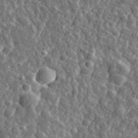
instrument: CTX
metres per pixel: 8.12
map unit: eHh
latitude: 35.1781
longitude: -80.1011
